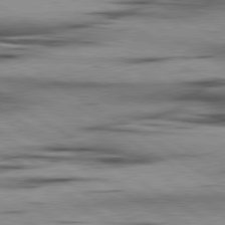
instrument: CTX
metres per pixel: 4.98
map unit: lApd
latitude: 80.1578
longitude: 159.1998
